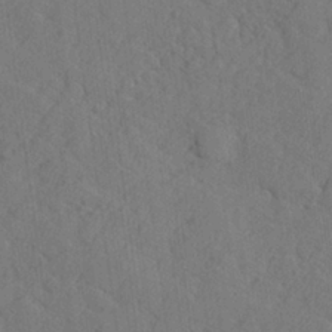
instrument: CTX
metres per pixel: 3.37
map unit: lHvf
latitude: 26.1389
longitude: 142.7841
